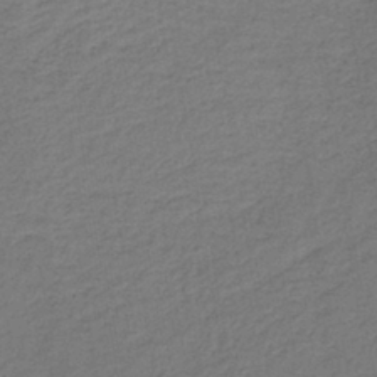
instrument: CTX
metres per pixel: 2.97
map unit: lHb
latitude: -38.9164
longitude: 59.2375
